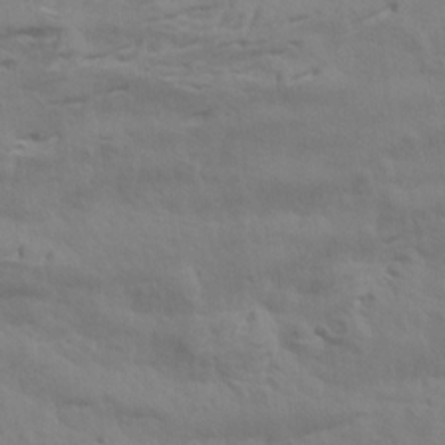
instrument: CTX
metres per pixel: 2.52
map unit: Aa
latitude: 19.2348
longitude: -145.1970
